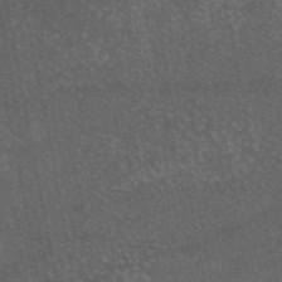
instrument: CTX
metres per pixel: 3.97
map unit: eAb
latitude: 46.3845
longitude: 119.2565
